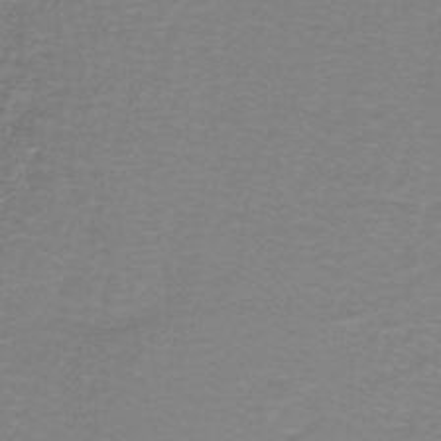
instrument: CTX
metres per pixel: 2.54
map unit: lHb
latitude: -41.8989
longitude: 56.7085
